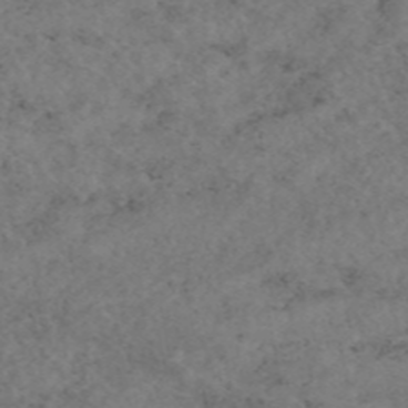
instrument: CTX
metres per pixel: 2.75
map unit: eAb
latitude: 45.0647
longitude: 115.3132
